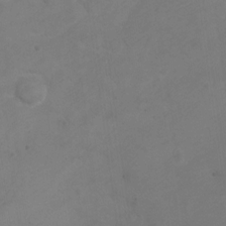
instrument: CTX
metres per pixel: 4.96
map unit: Hto
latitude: 4.5546
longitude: -32.9703
